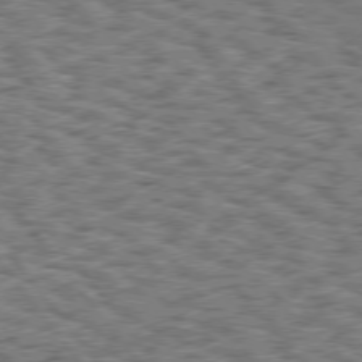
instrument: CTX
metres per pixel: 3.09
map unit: Hpe
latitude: 75.7261
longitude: -134.4223
